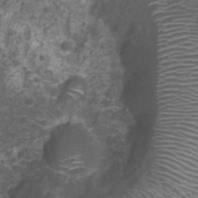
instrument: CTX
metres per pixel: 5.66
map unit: Nhu
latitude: 2.9136
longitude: -15.8017
